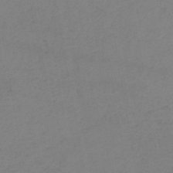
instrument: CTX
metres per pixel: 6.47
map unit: HNb
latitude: -46.0283
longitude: -44.2333
